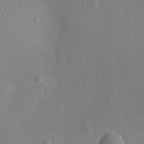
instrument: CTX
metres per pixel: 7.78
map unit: Ht
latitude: -9.8989
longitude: -22.8002
